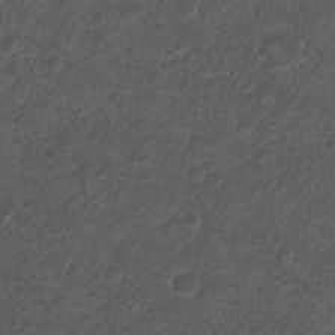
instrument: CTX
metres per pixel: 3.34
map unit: Nhu
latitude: 6.5546
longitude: -20.5546
